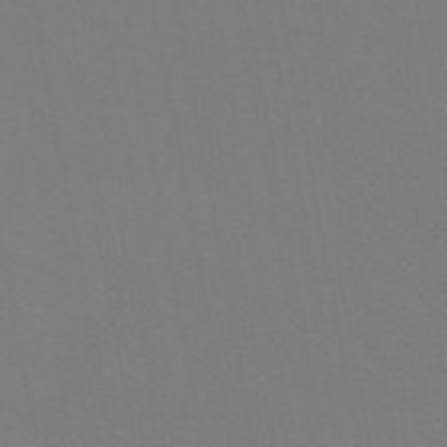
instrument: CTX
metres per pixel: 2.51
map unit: ANa
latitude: 48.9325
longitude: -76.5734
